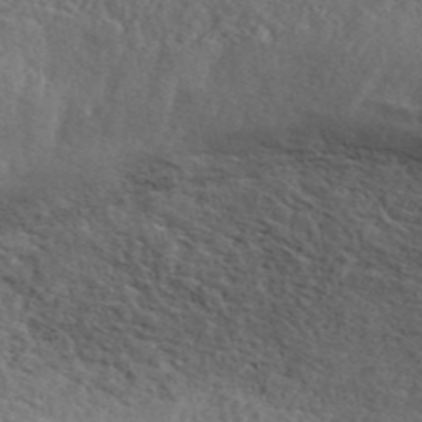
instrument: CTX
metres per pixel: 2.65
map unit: ANa
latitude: 44.5357
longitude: 47.9367
